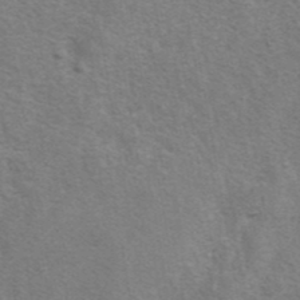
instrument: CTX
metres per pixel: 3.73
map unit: eAb
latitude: 41.4615
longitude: 105.6722
